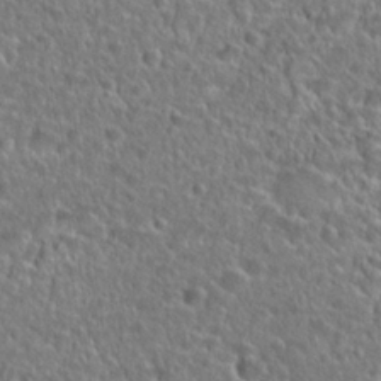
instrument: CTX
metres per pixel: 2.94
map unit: Hto
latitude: 25.2914
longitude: -46.2712
